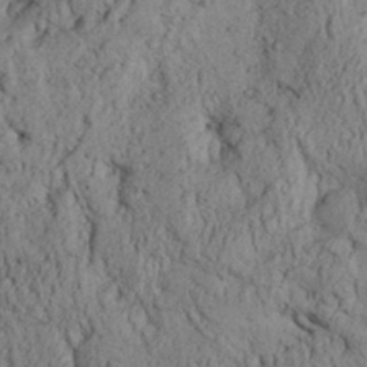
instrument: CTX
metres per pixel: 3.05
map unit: Aa
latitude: 31.1404
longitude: -136.6680
